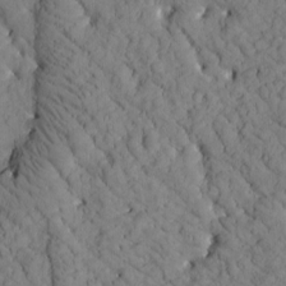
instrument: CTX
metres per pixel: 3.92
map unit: Htu
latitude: -1.9745
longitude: 174.0661
